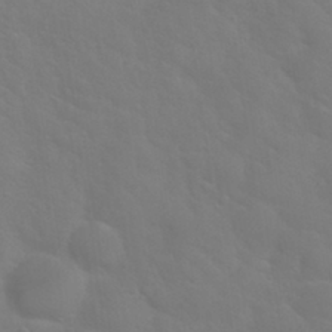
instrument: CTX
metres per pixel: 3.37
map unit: Nhu
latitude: 30.3657
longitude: -52.3845
